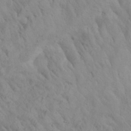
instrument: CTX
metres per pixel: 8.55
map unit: Aa
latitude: 25.9717
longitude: -144.1955
